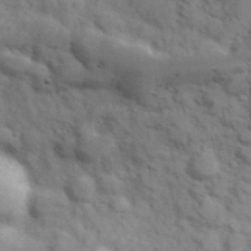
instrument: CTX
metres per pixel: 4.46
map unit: Hve
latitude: 31.8773
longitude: 151.1998
